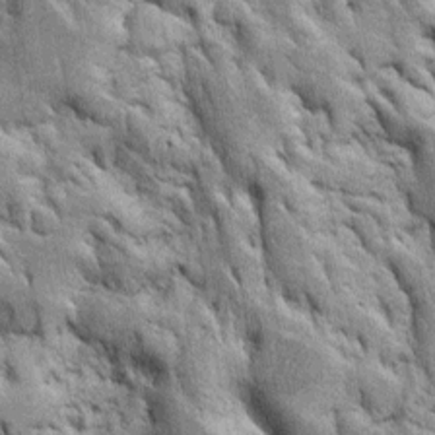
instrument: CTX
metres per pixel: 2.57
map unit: Htu
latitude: -3.9556
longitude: 150.9730
